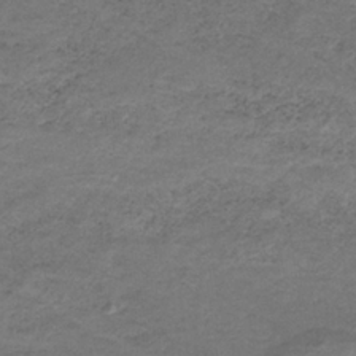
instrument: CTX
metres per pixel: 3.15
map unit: HNb
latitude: -32.4629
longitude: 61.1053
